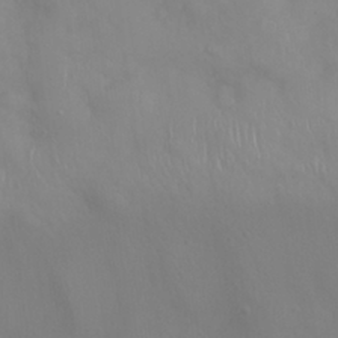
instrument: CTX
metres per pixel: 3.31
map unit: Nhu
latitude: 26.6113
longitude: -55.1781
